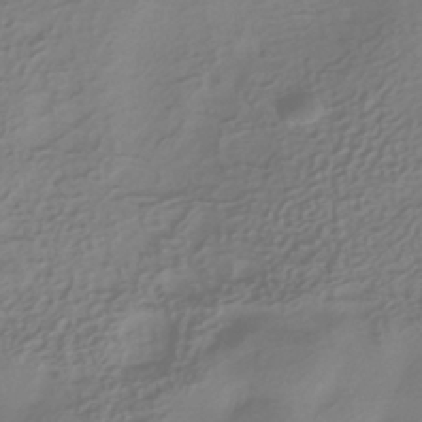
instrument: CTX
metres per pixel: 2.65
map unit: HNhu
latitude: -41.9178
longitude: 97.0865
